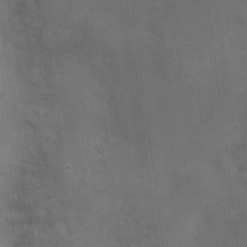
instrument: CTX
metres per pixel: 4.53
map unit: Nhu
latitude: 2.8191
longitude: -17.0458
